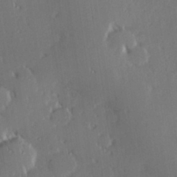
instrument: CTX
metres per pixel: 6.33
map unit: Hve
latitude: 27.3104
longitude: -93.8961
